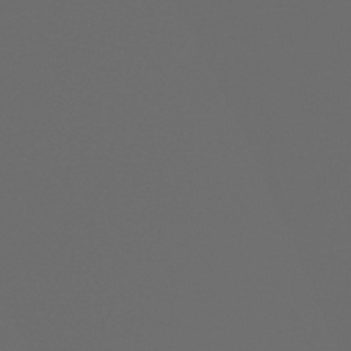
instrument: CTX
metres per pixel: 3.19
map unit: HNhu
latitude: -48.2551
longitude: 100.7652
